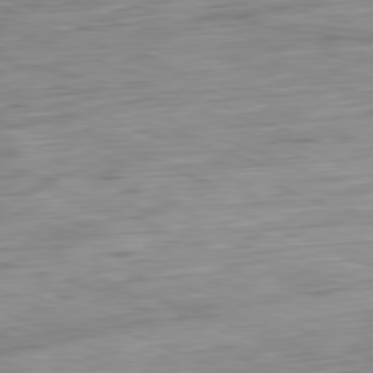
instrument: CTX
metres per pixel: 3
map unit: Ap
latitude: -81.8234
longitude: -68.3090
